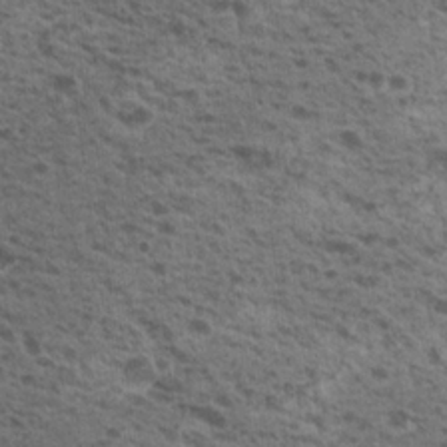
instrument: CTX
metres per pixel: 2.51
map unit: Hto
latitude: 19.7827
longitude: -31.8773
